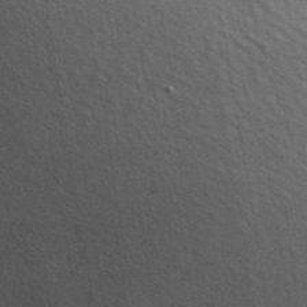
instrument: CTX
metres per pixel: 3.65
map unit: ANa
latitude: 42.6868
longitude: 46.8219
